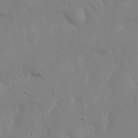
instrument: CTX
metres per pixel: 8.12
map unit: Nhu
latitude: 21.0648
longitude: -73.4238
